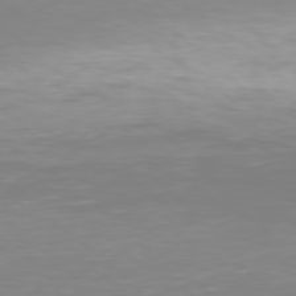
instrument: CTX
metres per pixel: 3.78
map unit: Hpe
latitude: 77.8205
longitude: -134.9702
